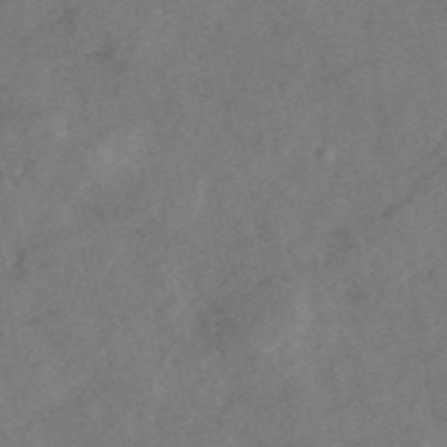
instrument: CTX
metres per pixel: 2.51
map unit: ANa
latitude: 44.1766
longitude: 29.6911
